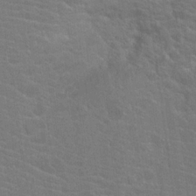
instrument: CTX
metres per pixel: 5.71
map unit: Hto
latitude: 20.1767
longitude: -40.1010
